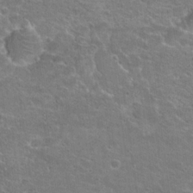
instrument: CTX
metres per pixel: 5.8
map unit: Hto
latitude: 20.7624
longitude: -43.0081
